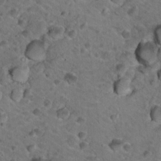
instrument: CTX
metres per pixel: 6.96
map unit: Hto
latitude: 19.6505
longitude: -33.2348
